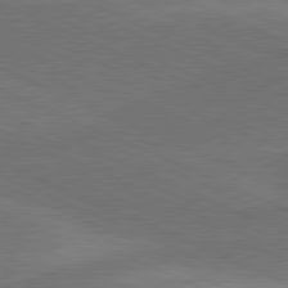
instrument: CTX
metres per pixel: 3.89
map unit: lApd
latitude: 80.3278
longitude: -84.2901
